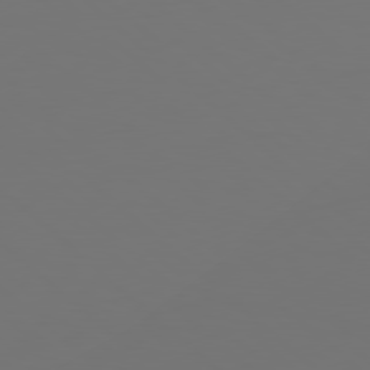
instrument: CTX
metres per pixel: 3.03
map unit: Hpe
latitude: 78.3845
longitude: -173.6127
